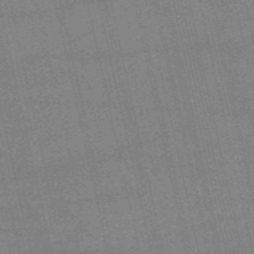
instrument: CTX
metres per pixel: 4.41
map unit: HNb
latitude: -53.2376
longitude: -41.0836
